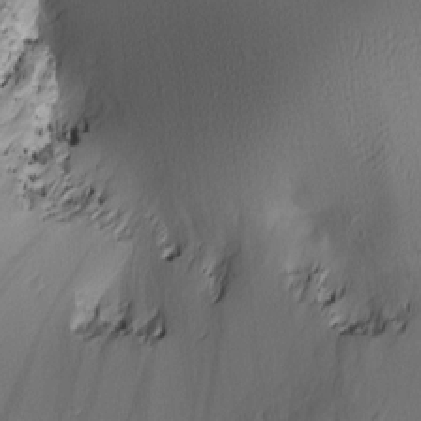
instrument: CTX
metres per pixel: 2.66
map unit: lAa
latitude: 4.0444
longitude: -114.8380
